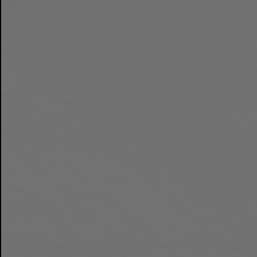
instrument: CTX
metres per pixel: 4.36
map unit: Ap
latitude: -76.7274
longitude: -81.9906
